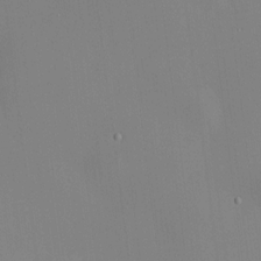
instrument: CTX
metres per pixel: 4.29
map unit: HNhu
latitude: 8.8758
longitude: 10.4629
